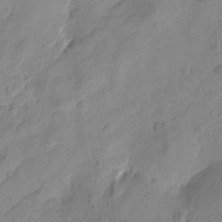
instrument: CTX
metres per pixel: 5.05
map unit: Htu
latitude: -2.0849
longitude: -176.4601
